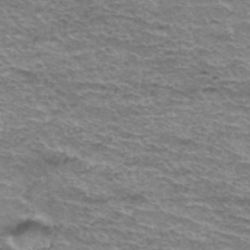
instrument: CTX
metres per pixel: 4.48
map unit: Hto
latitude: 37.5938
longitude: -43.0081
